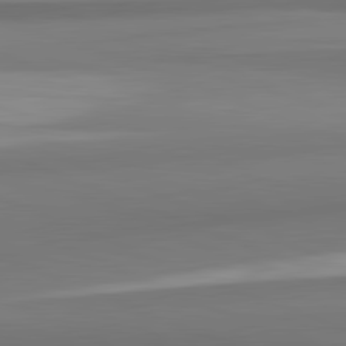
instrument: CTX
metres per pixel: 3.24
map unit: lApd
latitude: 82.1577
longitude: 171.1053
